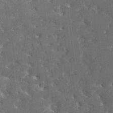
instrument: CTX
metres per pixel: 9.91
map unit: HNhu
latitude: 4.1389
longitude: 7.3887
